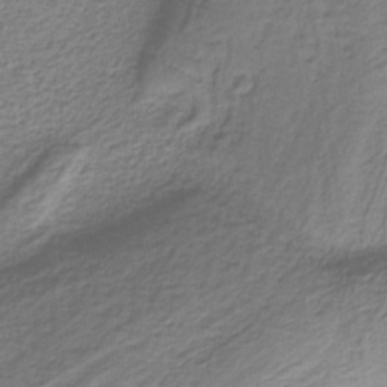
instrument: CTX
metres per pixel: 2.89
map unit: HNb
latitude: -37.9745
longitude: 53.6532
